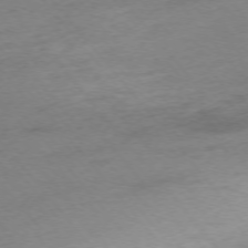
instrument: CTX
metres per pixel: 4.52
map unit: Ap
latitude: -75.4077
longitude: -72.1956
